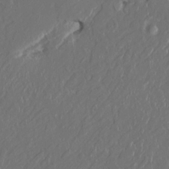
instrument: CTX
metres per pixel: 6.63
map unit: HNhu
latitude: 3.1592
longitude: -5.6883
